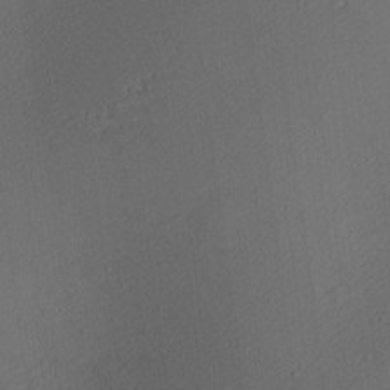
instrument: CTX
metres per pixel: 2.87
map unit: Nhu
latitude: 1.0458
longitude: -77.2159
